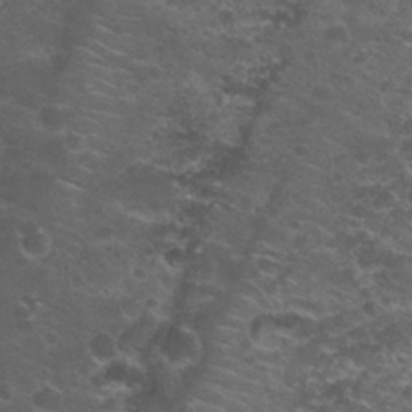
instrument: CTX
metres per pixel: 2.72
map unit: Nhu
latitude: 28.3656
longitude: -60.6679
